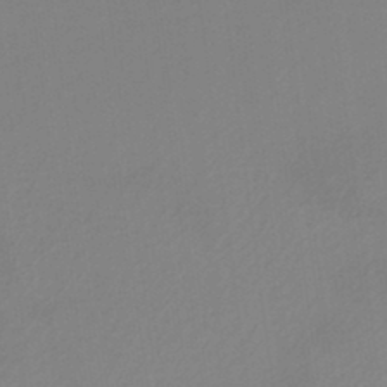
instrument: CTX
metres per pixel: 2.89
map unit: HNb
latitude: -37.7855
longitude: 56.1795
